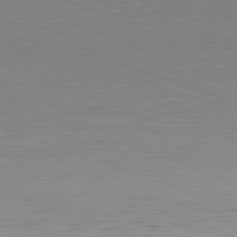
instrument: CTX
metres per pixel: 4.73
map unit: Hpe
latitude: -81.8612
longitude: 10.3684
